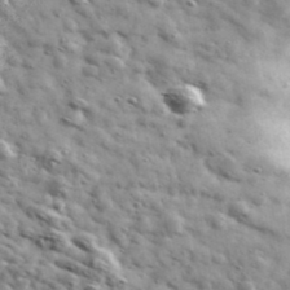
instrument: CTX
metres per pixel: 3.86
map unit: Ave
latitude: 41.2915
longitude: -107.4049
